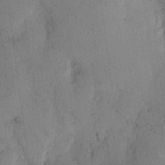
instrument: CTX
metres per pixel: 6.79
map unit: eHh
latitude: 13.6505
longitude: -62.8191
